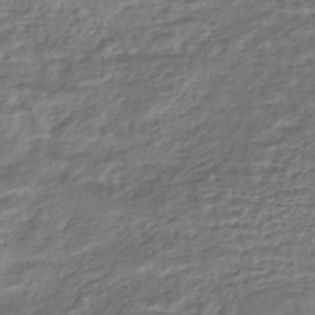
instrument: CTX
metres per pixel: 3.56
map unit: HNhu
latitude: -45.3132
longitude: 101.2187
